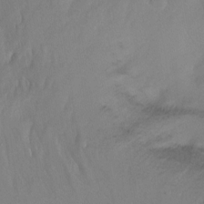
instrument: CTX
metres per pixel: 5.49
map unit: Ht
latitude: -15.2754
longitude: -43.8206
